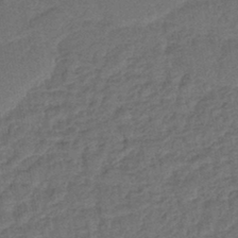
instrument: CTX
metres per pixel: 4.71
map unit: lHb
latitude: -42.9541
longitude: 79.6910
